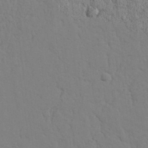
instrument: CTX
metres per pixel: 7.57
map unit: Nhu
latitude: 19.8772
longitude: -76.2711
